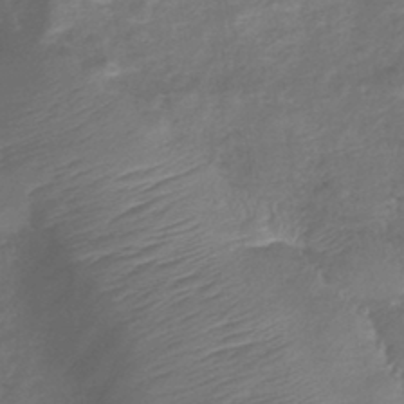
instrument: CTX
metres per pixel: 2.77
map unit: lHb
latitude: -41.5210
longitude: 79.0675
